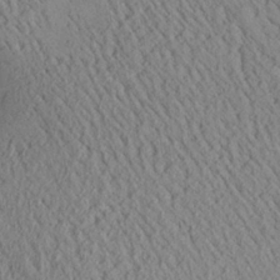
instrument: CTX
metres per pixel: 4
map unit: Aa
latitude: 25.3292
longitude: -133.9528
